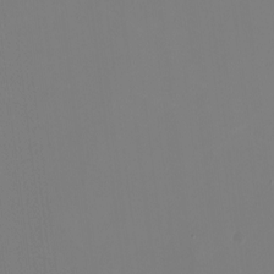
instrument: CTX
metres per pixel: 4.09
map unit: HNhu
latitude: -1.1998
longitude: -5.3859
